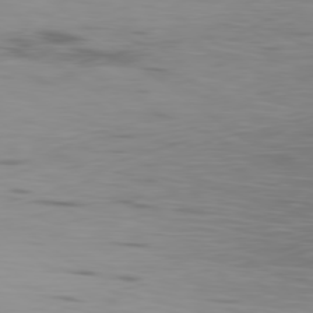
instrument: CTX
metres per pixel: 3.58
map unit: Ap
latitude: -79.4832
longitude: -71.1025
